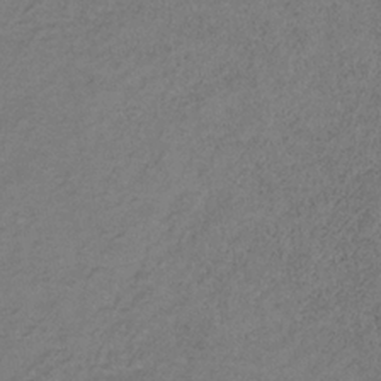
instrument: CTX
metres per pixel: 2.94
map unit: HNb
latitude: -32.3118
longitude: 58.4628
